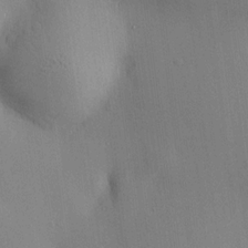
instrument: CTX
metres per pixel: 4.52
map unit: HNhu
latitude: 13.4993
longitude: 12.0283
